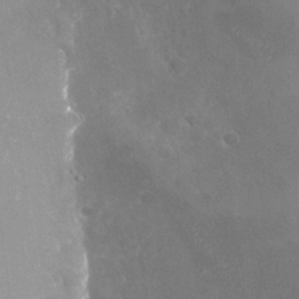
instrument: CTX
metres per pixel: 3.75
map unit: Nhu
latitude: -26.8974
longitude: -58.3089
